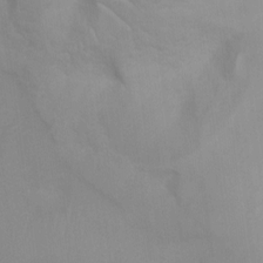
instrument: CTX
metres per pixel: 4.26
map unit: Ht
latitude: 3.4048
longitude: -28.1767
